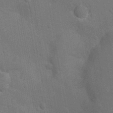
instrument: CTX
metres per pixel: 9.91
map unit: Ht
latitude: -10.7274
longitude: -22.6112
